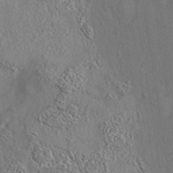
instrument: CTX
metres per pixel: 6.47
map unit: eAb
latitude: 35.5371
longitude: 111.7855
